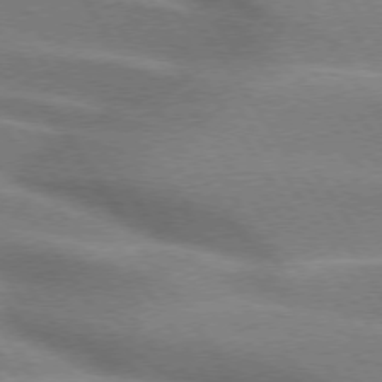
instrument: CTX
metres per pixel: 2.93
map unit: lApd
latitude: 74.6302
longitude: -63.1592
